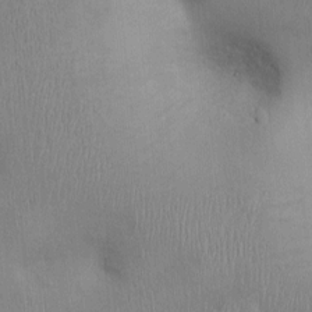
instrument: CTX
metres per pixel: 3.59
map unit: Ht
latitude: -3.4076
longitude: -14.6680
